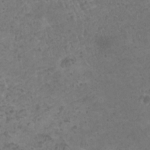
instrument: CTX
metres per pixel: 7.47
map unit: HNhu
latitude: -1.2187
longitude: 2.1416
